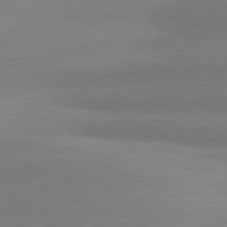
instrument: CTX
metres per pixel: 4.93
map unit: lApd
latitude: 80.9136
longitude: 166.5007
